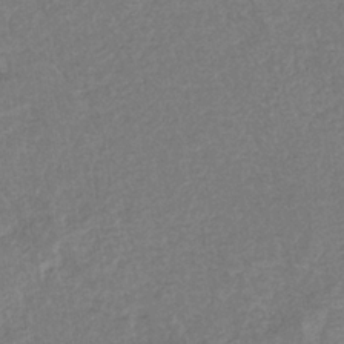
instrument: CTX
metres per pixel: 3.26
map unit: eHb
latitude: -34.3117
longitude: 76.4062
